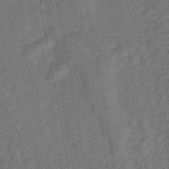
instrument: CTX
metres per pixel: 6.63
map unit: HNhu
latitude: -45.4077
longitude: 91.1431
